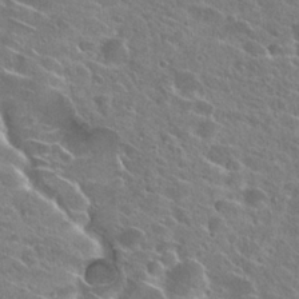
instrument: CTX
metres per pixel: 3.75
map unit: Hto
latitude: 25.5749
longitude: -43.4804
